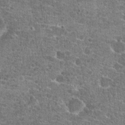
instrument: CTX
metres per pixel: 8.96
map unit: Hto
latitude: 20.7813
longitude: -42.5357
